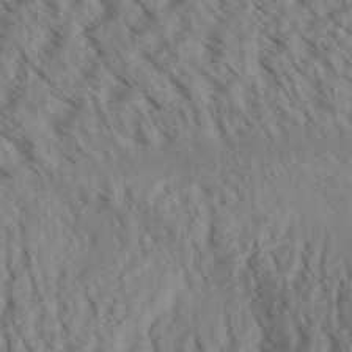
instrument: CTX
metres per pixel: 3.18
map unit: Aa
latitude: 30.6680
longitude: -138.8758
